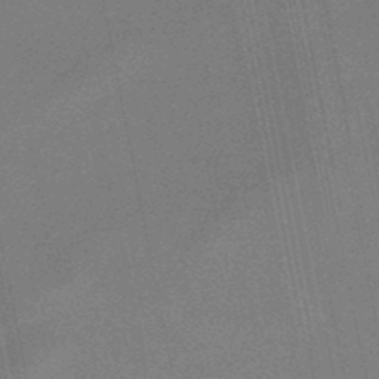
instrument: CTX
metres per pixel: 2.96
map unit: lHb
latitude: -48.4440
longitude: 68.8408
